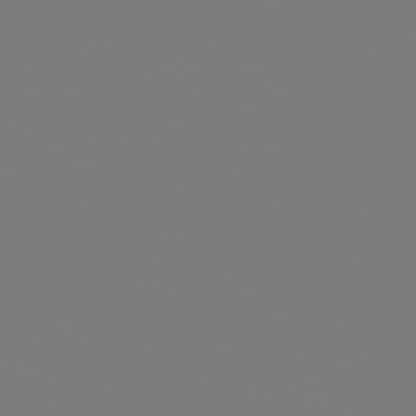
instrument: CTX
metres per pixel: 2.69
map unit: Hpe
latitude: 78.6491
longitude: -163.7828
